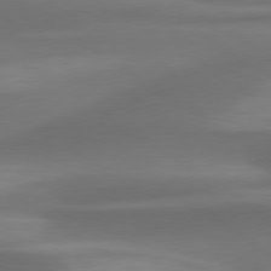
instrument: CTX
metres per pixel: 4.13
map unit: lApd
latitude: 79.8584
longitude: -86.7246
